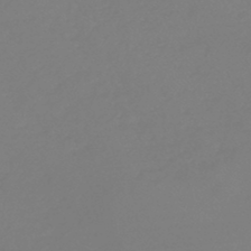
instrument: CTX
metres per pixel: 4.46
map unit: lHb
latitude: -44.3117
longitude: 71.0487
